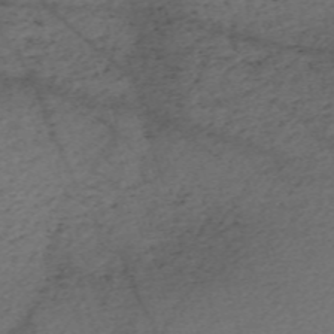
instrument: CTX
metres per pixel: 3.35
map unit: Nve
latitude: -59.7099
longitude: 64.8597
